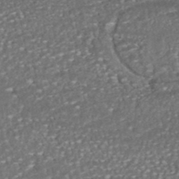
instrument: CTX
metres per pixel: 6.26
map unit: HNhu
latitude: -46.5196
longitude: 104.9164
